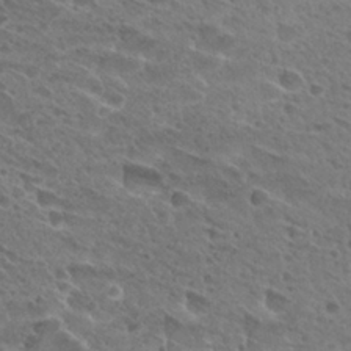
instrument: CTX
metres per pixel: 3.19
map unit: Hto
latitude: 28.3845
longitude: -39.5182
